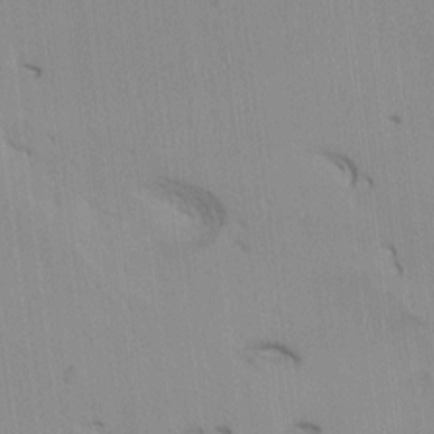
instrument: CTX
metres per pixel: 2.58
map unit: HNhu
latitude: -1.3132
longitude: -7.6694
